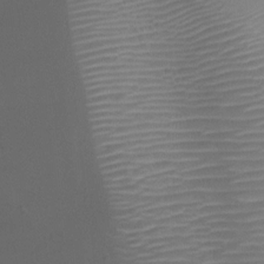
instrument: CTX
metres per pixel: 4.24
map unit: Ht
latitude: -8.1606
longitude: -20.5735
